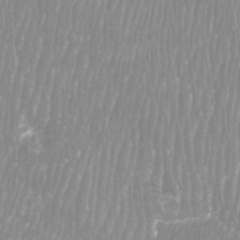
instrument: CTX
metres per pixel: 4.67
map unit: Htu
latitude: -8.5196
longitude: -75.7639
